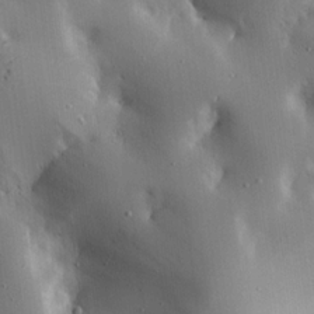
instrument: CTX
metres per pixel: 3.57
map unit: Ave
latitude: 16.9325
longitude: -139.1970
